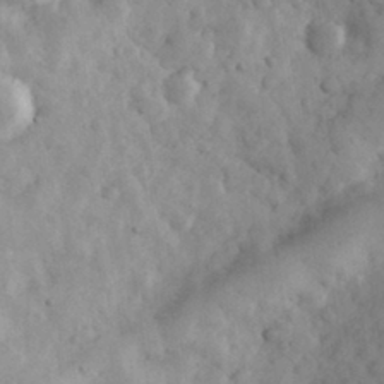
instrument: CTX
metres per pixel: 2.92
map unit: eHh
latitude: 31.3293
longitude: -68.3467
